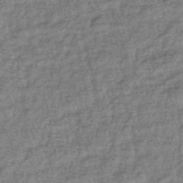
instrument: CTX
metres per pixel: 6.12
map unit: eHb
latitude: -39.9745
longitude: 81.2565
